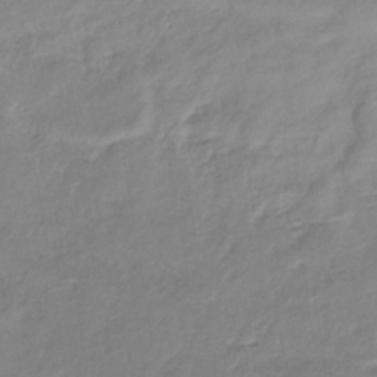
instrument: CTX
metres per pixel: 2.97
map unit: eHb
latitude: -36.9730
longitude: 74.7086
